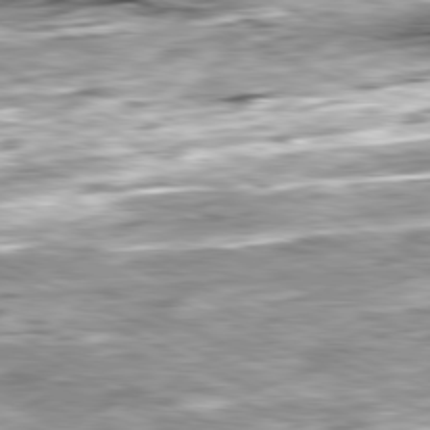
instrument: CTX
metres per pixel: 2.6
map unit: Ap
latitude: -81.3888
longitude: -88.3468
